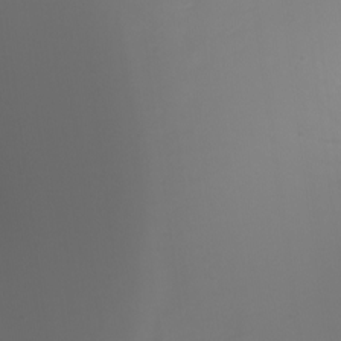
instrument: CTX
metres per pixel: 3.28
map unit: Nhu
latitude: -4.4818
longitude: -76.8191
